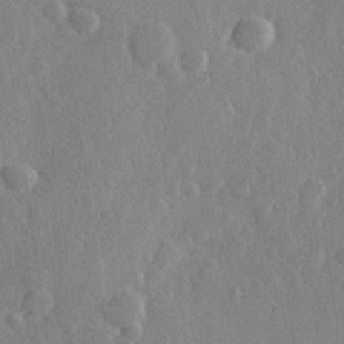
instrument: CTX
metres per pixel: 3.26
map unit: Hve
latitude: 25.9150
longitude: 149.7667
